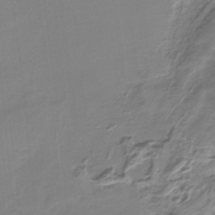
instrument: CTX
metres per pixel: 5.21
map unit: HNb
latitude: -34.4062
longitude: 58.0472
